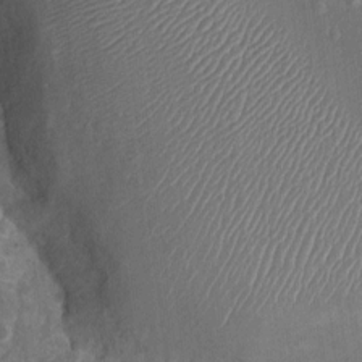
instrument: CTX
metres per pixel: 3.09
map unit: Nhu
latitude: 2.4601
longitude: -16.2333
